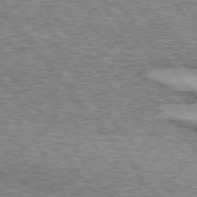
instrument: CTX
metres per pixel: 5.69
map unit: lApd
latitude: 74.1011
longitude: -77.0836
